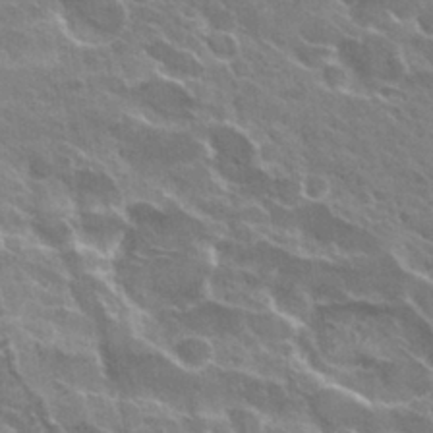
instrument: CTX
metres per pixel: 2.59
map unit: Hto
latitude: 30.0822
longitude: -44.0255
